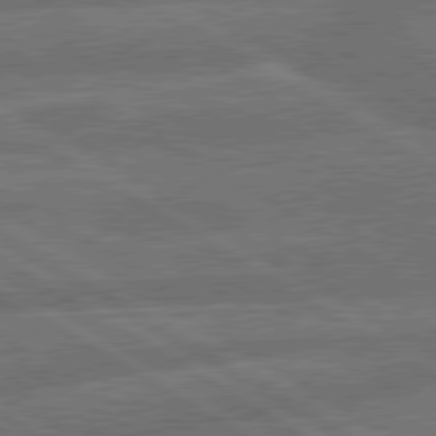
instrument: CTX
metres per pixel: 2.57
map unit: lApd
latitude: 79.9717
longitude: -162.6491
